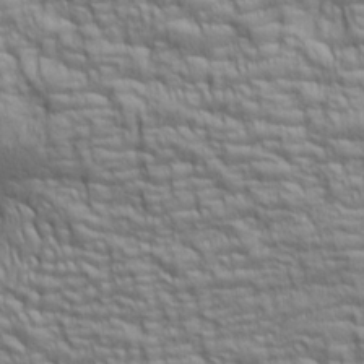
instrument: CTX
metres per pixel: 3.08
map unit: lAa
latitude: 6.6490
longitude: -115.6693
